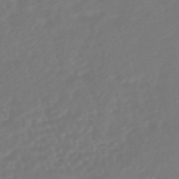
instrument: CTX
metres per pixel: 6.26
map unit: HNhu
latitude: -46.3117
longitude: 104.0850
